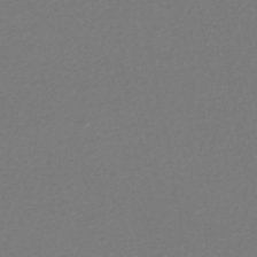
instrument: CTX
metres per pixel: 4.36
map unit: HNhu
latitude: -48.0661
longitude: 103.5021
